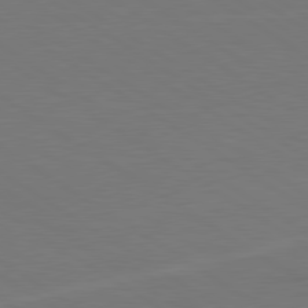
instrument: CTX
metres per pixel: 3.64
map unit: lApd
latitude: 79.7828
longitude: 162.5951
